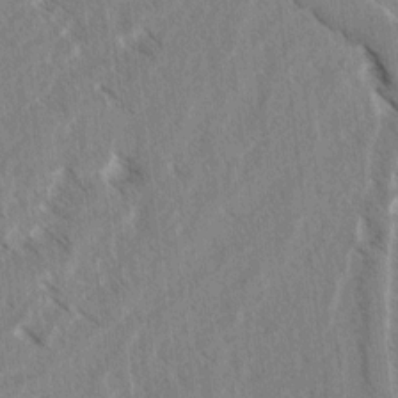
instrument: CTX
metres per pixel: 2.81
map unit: lAvf
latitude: 4.6868
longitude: -105.6127
